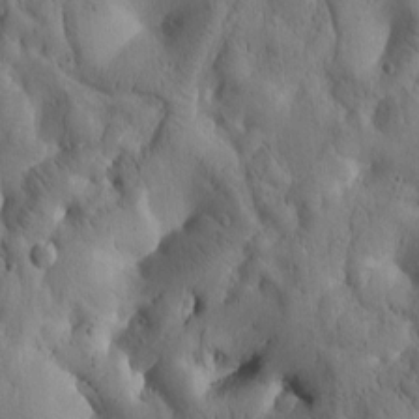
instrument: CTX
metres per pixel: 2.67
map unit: Htu
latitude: -2.4817
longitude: 170.8030
